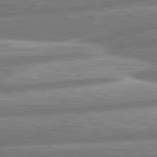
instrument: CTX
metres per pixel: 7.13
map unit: lApd
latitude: 80.5735
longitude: -165.7828
